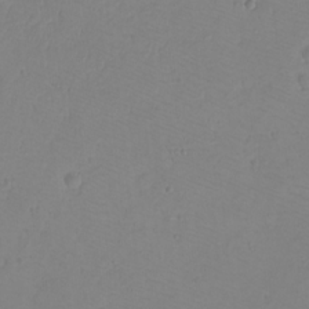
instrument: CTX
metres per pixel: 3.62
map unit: eHh
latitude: -9.5399
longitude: -68.4979
